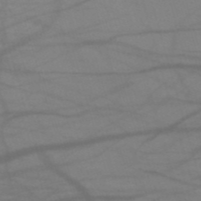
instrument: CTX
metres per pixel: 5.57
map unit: HNb
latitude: -53.6155
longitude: -49.7450
